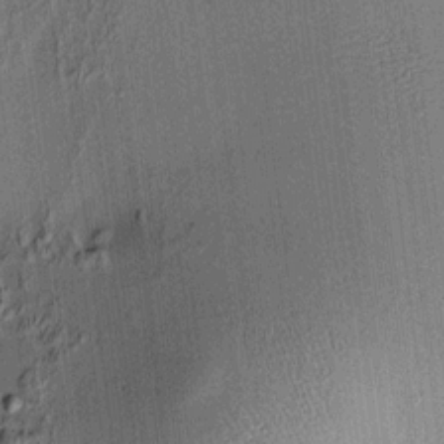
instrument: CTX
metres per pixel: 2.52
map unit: HNhu
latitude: 7.8016
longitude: 13.4266
